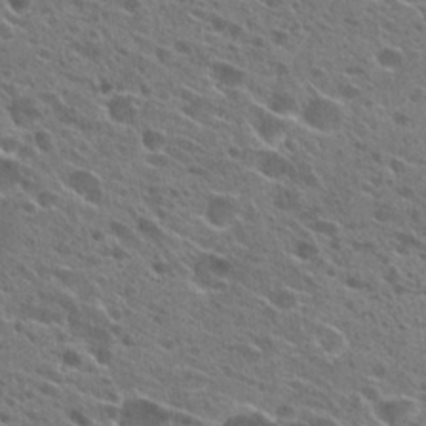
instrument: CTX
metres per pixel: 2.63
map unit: Hto
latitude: 26.2145
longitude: -44.5923
